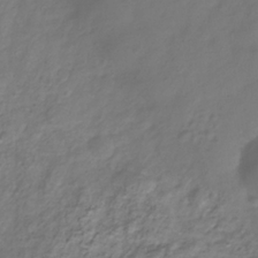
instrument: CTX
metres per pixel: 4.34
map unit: Hve
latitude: -33.4455
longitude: 91.4833
